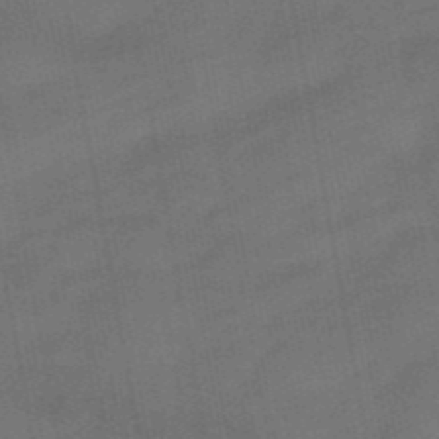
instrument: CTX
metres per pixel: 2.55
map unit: eHb
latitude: -39.8234
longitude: 82.9542
